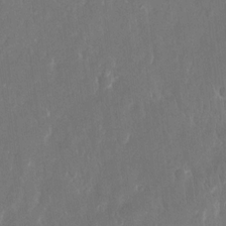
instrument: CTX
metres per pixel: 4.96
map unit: eHh
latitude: 15.3104
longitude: -72.6302
